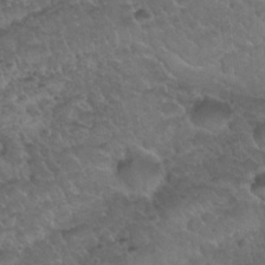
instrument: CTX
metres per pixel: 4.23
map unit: Nhu
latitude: 30.8569
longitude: -52.1578
